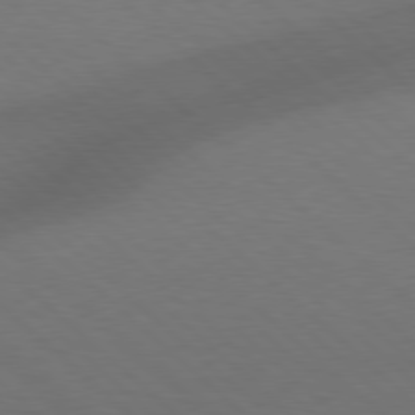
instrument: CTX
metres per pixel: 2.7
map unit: Hpe
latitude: 77.8394
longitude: -150.4034
